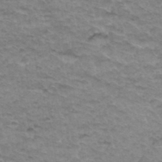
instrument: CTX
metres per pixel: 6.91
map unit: Hto
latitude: 34.4412
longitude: -47.8017
